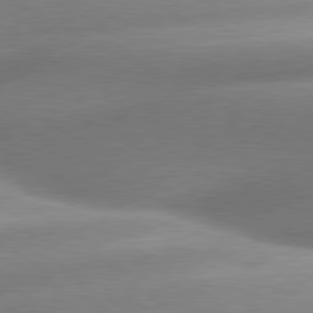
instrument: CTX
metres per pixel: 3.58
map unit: lApd
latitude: 80.0444
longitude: -159.4238
